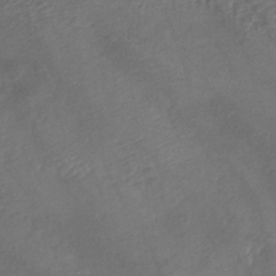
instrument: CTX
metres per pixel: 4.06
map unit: lHb
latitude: -35.1242
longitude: 66.7085
